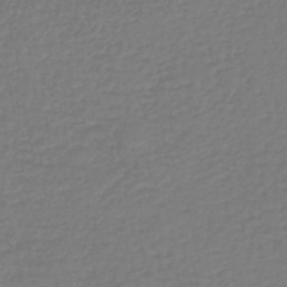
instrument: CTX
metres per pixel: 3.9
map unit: lHb
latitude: -45.8611
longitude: 62.5573
